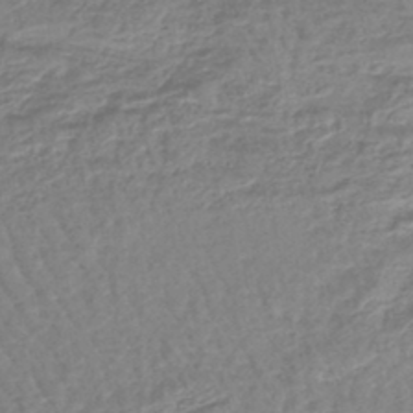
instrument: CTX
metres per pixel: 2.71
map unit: lHb
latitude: -44.5952
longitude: 73.5399
